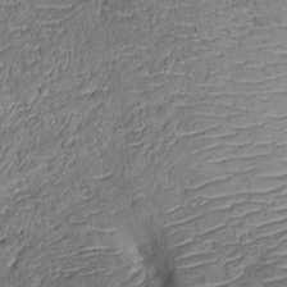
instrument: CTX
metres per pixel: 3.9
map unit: Nhu
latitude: -12.3873
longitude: -22.8947
